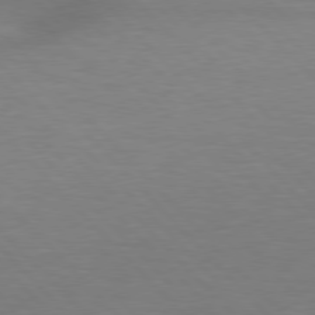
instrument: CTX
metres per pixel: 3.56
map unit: lApd
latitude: 77.1592
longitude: -59.3104
